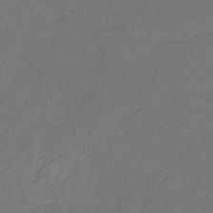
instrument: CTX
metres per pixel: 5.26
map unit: eHb
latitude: -30.4629
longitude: 65.4266
